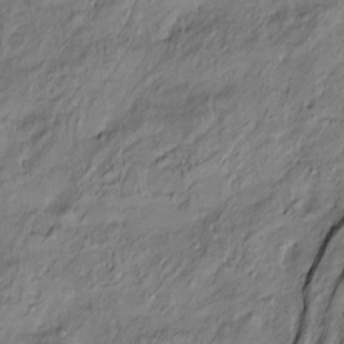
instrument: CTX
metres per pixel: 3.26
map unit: Htu
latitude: -10.0472
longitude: 176.7274
